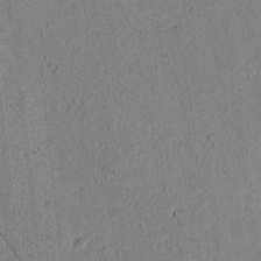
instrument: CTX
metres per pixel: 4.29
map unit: lAvf
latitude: 5.5371
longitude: 166.9353
